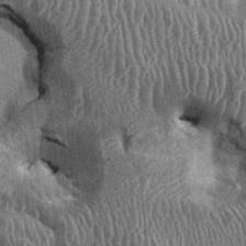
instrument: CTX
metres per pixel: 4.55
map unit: Ht
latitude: -0.8786
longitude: -14.0444
